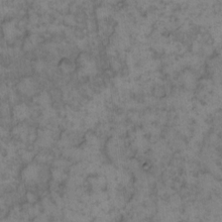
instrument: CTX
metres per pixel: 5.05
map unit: eHh
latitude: 13.3482
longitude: -64.3845
